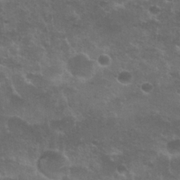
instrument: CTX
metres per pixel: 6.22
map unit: Nhu
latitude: 26.2145
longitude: -51.1970
